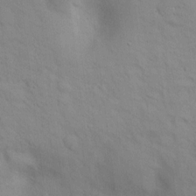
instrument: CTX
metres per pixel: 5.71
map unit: lAvf
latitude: 9.4427
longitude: 168.3684
